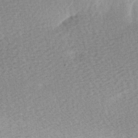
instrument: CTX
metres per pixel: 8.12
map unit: Ave
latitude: 10.7813
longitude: -107.1214
